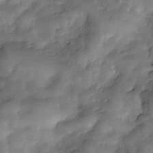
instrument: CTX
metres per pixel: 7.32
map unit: Nve
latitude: -27.1620
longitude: -148.5735
